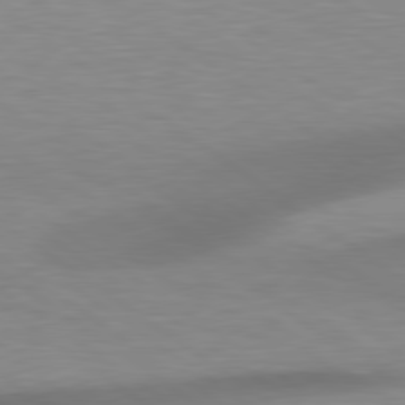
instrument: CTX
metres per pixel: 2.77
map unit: Hpe
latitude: 79.2159
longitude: -134.4412
